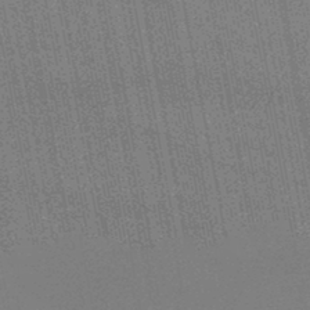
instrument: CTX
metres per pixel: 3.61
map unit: lHb
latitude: -46.3495
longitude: 68.7841
